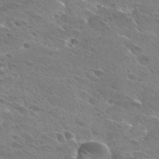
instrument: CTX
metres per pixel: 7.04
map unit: Hto
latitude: 28.1200
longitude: -39.8583
